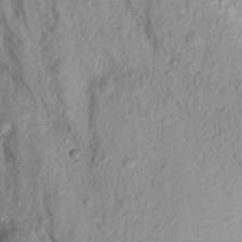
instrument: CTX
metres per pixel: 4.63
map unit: Aa
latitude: 17.6694
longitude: -146.8380
